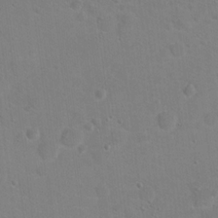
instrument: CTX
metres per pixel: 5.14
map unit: Hto
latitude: 17.8772
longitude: -39.4804
